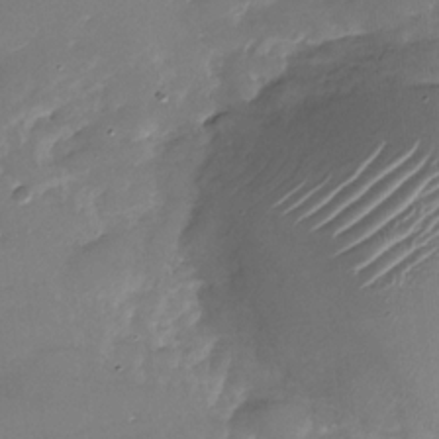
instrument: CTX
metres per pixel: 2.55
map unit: Nhu
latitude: -29.1809
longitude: -73.7072
